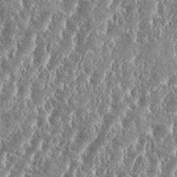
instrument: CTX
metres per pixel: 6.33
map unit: eHh
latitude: 34.6490
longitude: -134.7813
